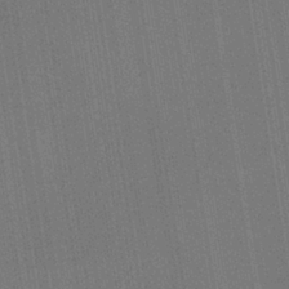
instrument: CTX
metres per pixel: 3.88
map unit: HNb
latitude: -35.6155
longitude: 55.0864
